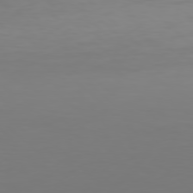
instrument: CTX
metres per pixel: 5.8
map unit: Hpe
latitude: 77.4993
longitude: -177.3481
